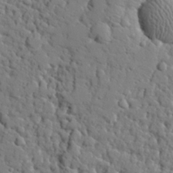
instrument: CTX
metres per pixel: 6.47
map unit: eHh
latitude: 26.9136
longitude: -78.3468
